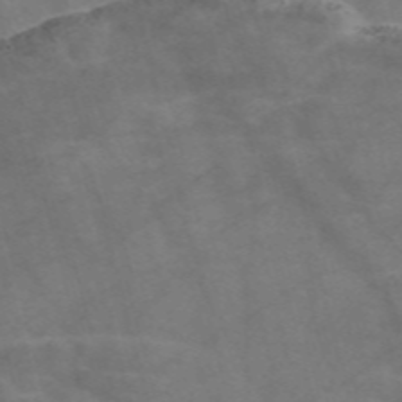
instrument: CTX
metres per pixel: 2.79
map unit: Nve
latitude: -58.1794
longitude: 63.8800
